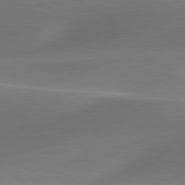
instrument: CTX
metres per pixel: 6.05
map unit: lApd
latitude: 79.8395
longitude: -91.6127
